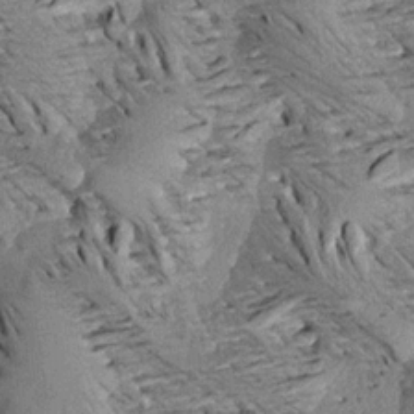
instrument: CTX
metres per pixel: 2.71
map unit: Aa
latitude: 18.9324
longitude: -145.2159
